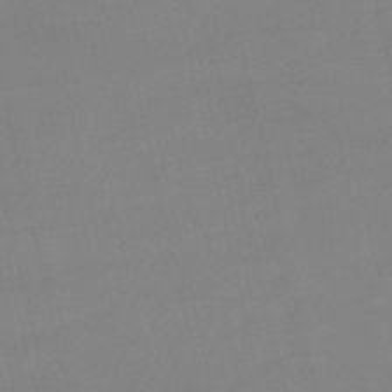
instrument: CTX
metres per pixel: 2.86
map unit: lHb
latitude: -48.3307
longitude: 63.4832
